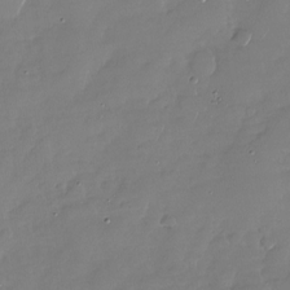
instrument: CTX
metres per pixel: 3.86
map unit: Nhu
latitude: -27.8422
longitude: -64.0633
